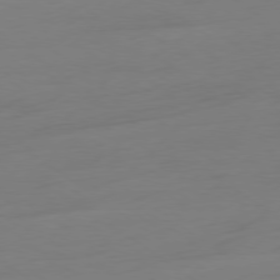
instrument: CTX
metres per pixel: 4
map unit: Ap
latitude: -79.0864
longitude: -65.4615
